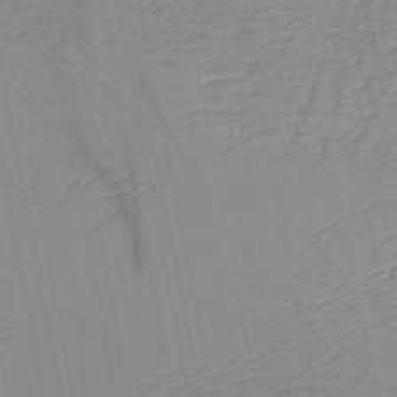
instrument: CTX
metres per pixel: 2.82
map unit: HNb
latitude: -48.9542
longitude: -50.1766
